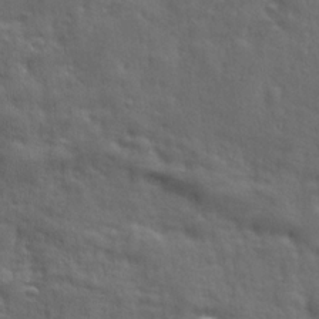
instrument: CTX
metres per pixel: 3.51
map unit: Ave
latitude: 18.6679
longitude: -132.2712
